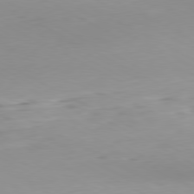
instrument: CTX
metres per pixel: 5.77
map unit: Hpe
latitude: -81.1053
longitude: 16.1795
